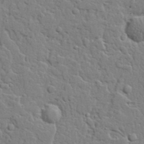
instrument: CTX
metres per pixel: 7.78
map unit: lAvf
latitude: 22.7813
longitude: -110.2712
